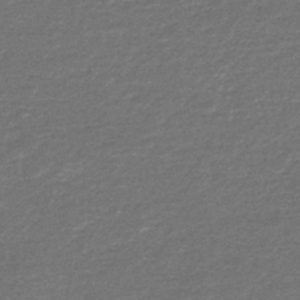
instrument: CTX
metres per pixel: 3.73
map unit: HNb
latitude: -43.6154
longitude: 51.4454
